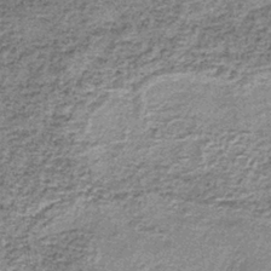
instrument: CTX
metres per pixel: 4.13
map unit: lHb
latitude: -37.7099
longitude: 65.9745
